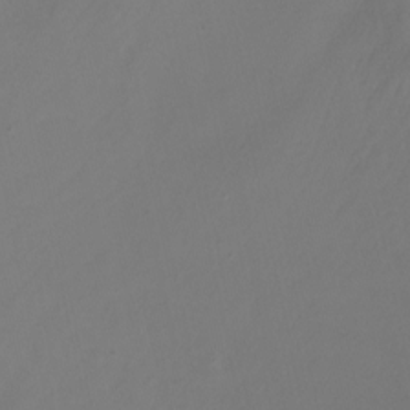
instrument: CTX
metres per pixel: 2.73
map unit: Nhu
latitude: -7.6533
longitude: -77.5182
